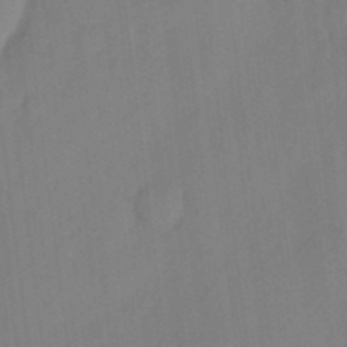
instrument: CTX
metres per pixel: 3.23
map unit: eHh
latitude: 4.1767
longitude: -73.6694
